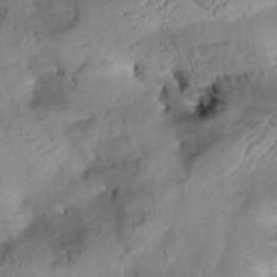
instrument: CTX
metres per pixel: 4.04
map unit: Aa
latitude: 10.3656
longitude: -143.1214
